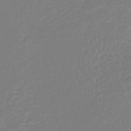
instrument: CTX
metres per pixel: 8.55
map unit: lHb
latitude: -44.5763
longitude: 78.1039
